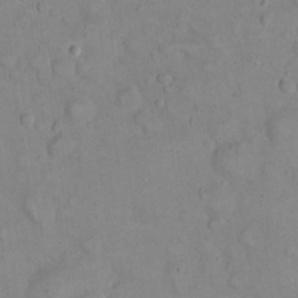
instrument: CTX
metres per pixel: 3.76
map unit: eHh
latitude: 22.1578
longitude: -61.9339
